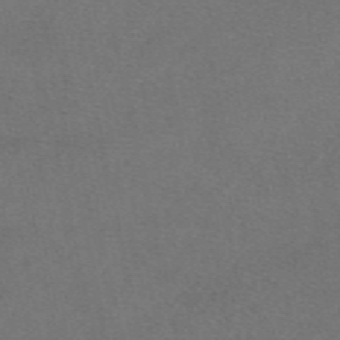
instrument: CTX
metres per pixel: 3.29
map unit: eAb
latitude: 48.1578
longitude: 107.5210
